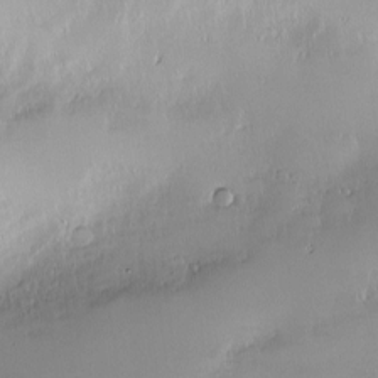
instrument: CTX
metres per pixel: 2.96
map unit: Nve
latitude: -9.0675
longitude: 173.2943
